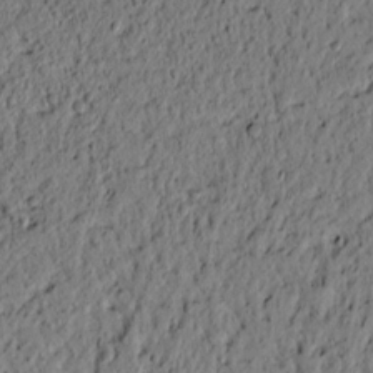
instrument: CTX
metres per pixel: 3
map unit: lAvf
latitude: 4.8002
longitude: 165.6155
